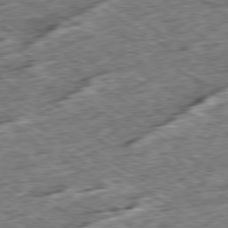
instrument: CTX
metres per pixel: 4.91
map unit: Ap
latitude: -79.7477
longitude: -84.9703
